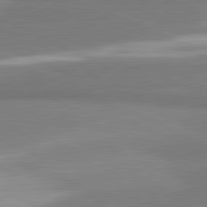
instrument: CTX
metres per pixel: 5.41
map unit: lApd
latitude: 81.7450
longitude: 161.6344
